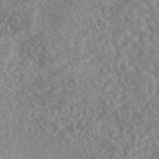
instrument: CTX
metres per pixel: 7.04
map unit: eAb
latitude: 44.4412
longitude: 116.1794
